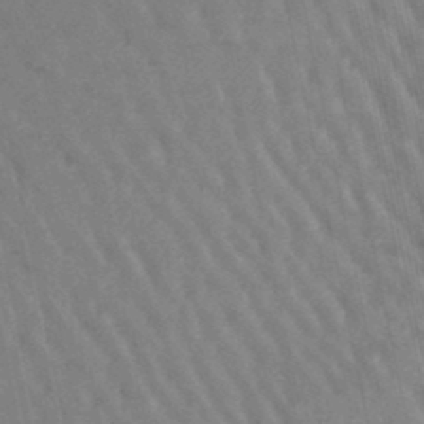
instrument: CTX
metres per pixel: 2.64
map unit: lHb
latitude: -46.5762
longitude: 76.2362
